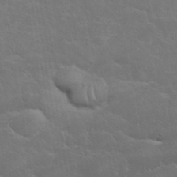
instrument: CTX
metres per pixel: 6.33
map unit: eHh
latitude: 36.3279
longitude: -66.4034
